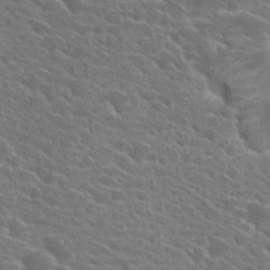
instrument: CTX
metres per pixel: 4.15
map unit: Hto
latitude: 24.3278
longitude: -40.8191
